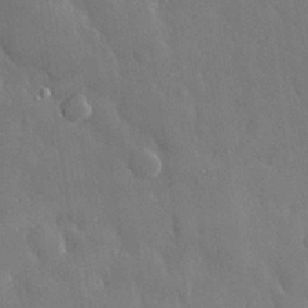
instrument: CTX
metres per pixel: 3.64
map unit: eHh
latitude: 30.4979
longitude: -79.0837
